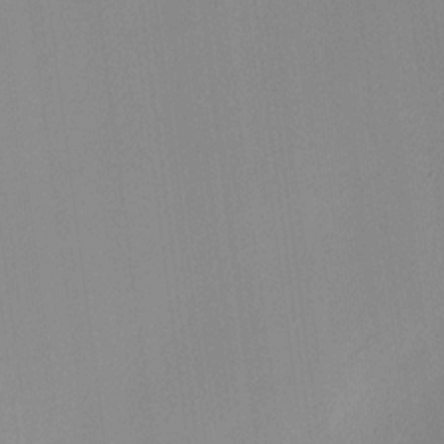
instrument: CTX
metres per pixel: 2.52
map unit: HNhu
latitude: 10.6491
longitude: 22.5385
